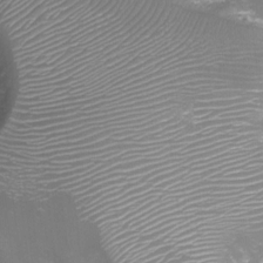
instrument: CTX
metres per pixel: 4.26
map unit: Aa
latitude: -8.2172
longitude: -71.5749
